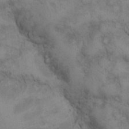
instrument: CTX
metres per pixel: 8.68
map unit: eHh
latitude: 13.5749
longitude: -63.0081
